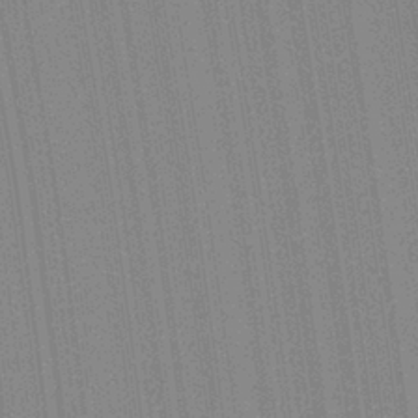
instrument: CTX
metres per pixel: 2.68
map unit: Aa
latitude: 28.3467
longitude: -147.2726
